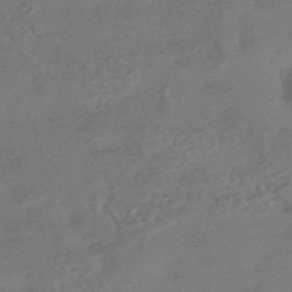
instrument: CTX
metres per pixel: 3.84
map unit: HNhu
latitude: -44.2173
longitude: 92.5574
